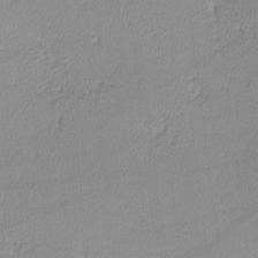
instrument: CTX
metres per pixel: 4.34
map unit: lHvf
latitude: -12.7463
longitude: -101.1781
